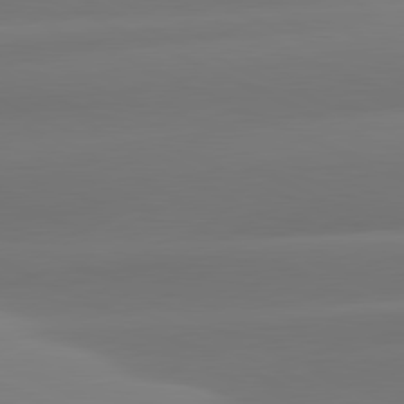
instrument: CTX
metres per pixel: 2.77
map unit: lApd
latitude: 81.0458
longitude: -160.5357
